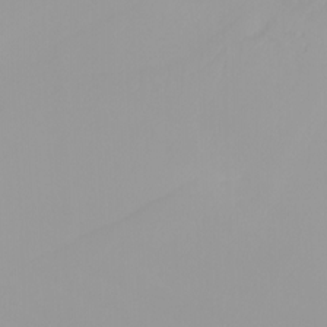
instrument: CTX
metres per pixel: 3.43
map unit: Nhu
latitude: -4.5951
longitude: -93.3481
